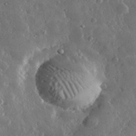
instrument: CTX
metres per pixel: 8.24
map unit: lHvf
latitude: 33.2915
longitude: -90.1956
